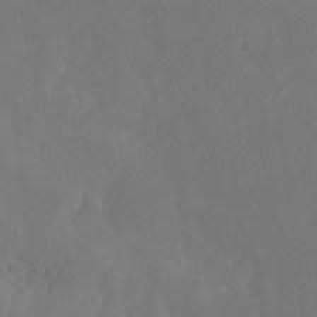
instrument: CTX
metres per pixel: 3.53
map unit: Nhu
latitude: -28.2928
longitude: -75.7261
